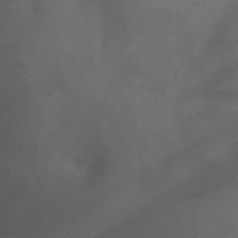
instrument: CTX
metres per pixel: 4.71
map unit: Ht
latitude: -0.5763
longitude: -16.1200
